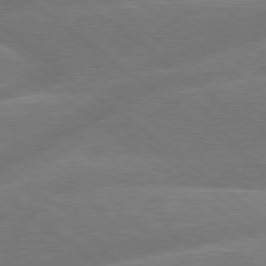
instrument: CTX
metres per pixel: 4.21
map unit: Hpe
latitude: 79.0270
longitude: -153.4049
